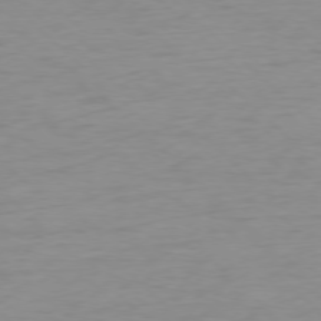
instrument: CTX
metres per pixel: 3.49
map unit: Ap
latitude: -77.7478
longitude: -70.5546
